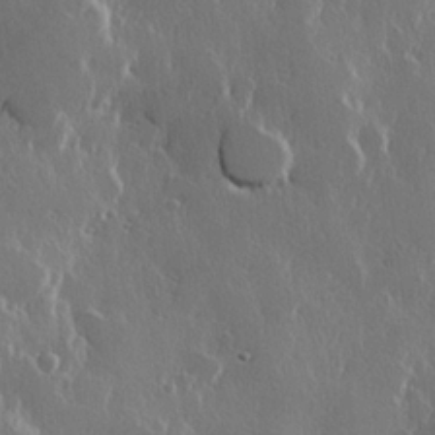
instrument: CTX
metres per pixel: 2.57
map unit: Hve
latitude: 22.8002
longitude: 146.3117
